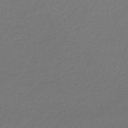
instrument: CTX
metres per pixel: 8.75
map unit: lHb
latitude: -43.5966
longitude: 69.6532
